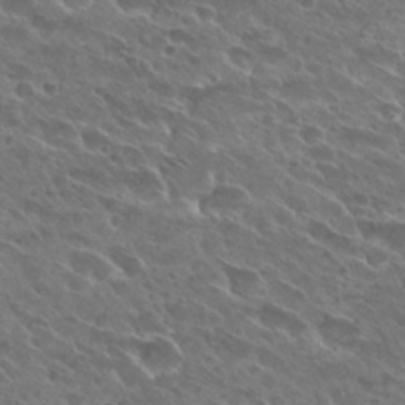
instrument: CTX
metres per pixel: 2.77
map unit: Hto
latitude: 28.0822
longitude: -41.5749
